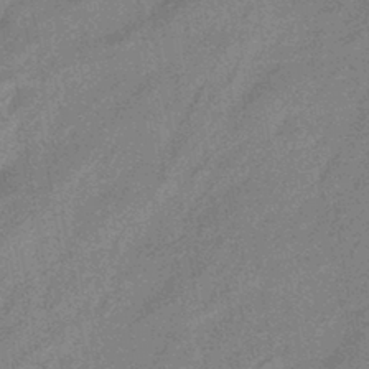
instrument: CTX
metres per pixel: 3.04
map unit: HNhu
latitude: -43.1620
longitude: 90.8597
